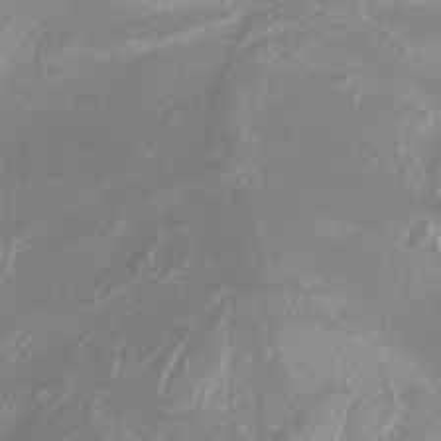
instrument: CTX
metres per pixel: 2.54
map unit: Nhu
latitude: -8.1984
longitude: -94.5357
